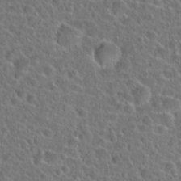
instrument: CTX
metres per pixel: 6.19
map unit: Hto
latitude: 23.7638
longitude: -46.0444
